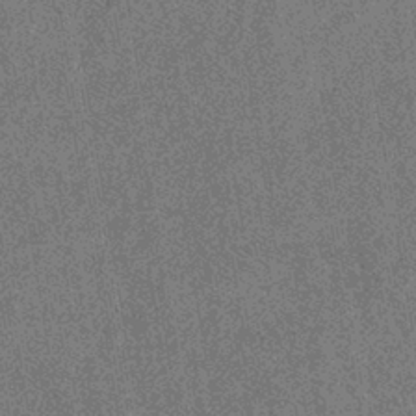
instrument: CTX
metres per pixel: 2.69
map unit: eHb
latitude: -37.4832
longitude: 80.2173
